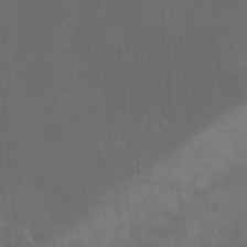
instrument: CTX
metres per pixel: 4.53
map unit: HNhu
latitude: 2.4790
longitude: 9.2565
